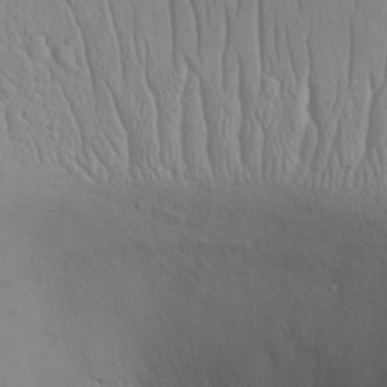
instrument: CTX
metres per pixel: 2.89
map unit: eHh
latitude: 15.1781
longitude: -71.2915
